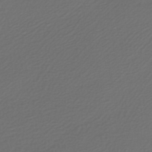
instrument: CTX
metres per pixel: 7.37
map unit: HNb
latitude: -47.6533
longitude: 55.7478
